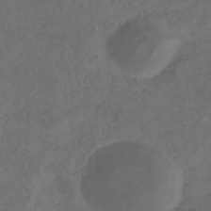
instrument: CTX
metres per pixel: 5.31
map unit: eHb
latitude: -32.3684
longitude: 72.5574
